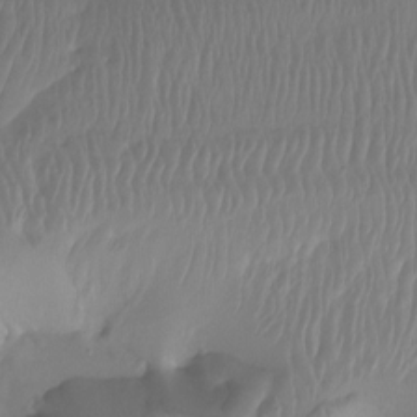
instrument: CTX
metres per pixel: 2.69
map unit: Htu
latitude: -15.2187
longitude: -46.5168
